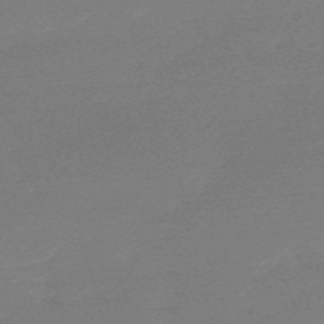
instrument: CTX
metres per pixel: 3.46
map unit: HNb
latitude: -55.6911
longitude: -40.3467
